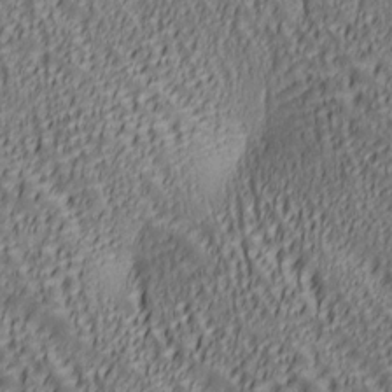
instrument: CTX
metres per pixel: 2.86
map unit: lAa
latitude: 6.5546
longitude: -116.4979
